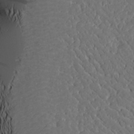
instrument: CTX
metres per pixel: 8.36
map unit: Aa
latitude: 14.4979
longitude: -140.4034
